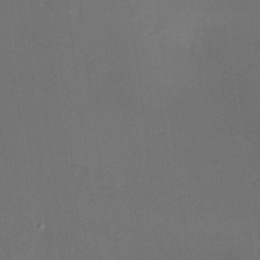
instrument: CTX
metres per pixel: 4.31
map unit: HNhu
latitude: 7.4615
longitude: 9.1053
